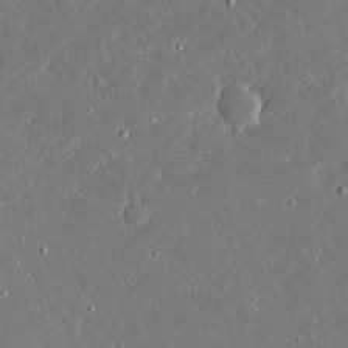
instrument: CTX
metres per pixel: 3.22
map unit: Ave
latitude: 16.5357
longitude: -140.6868
